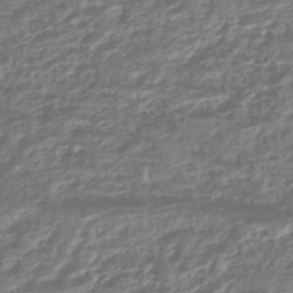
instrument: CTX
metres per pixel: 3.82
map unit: HNhu
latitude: -45.1053
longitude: 98.1795
